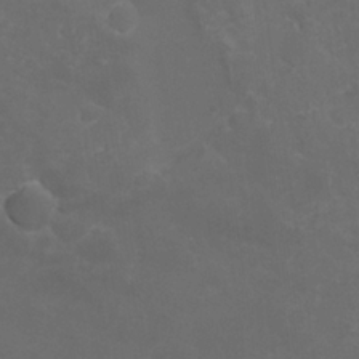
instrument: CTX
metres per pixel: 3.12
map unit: Nhu
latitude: -13.8800
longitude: -70.6301
